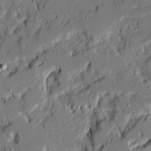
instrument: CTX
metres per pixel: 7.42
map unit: Ave
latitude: 19.4615
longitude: -128.4790
